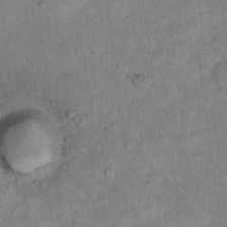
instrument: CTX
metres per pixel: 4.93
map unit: Hto
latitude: 12.0444
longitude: -37.3860
